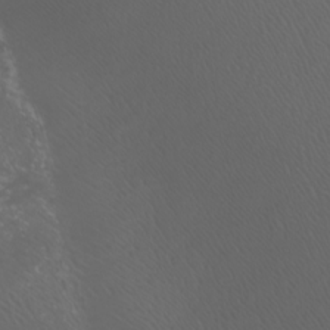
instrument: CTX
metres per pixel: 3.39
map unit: Htu
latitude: -5.5588
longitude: -73.5560
